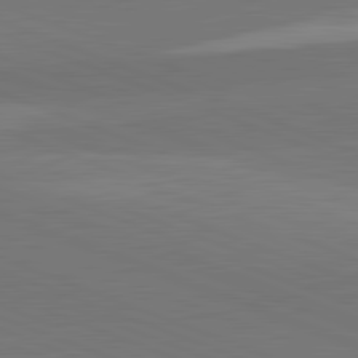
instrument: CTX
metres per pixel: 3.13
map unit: lApd
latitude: 82.1388
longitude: 137.0108
